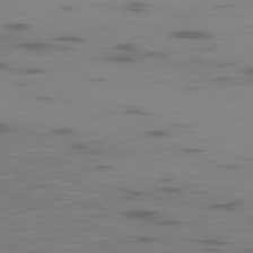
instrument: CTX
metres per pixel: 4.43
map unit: Ap
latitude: -80.3873
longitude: -62.3090
